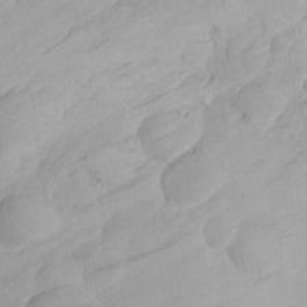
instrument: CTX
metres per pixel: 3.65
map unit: Aa
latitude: 22.7057
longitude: -145.6505
